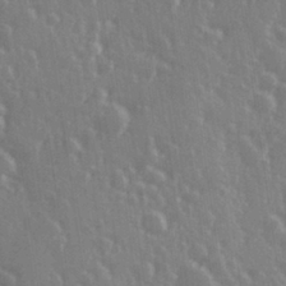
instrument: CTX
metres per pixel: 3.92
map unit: Hve
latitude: 27.5182
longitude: 146.8219
